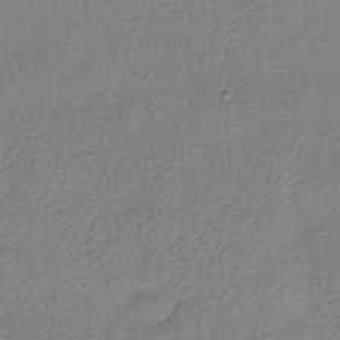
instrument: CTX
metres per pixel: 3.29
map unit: HNhu
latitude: -42.2928
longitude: 97.7856
